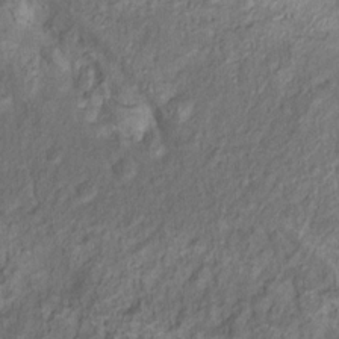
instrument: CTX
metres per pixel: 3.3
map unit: Nhu
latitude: 11.4238
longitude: -27.1970
